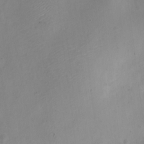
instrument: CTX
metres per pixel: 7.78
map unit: Nve
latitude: -22.8408
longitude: 106.3684
